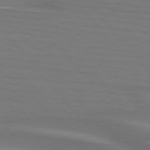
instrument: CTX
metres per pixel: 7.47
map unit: lApd
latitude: 75.6505
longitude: -80.6679
